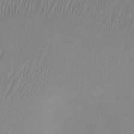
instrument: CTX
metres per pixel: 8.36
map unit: Nhu
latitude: -5.8989
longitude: -89.3671
